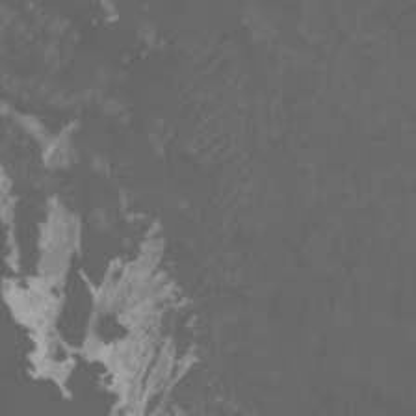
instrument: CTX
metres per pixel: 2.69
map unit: Htu
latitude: -11.2943
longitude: -74.3467
